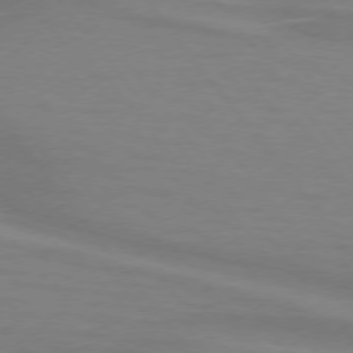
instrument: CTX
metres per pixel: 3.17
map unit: lApd
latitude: 74.9136
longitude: -80.2900
